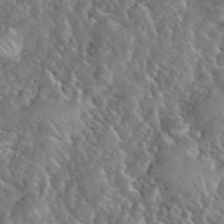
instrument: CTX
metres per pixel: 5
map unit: eHh
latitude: 40.3845
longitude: -57.2159
